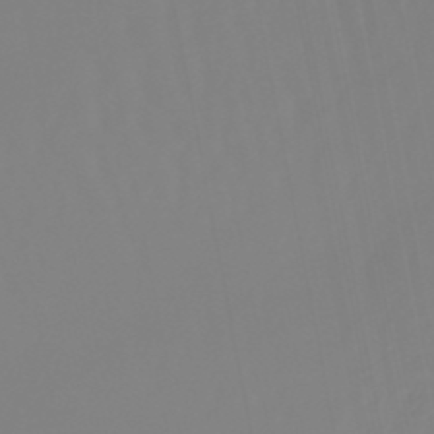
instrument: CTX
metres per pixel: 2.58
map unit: eHb
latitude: -49.6155
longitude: 85.2187
